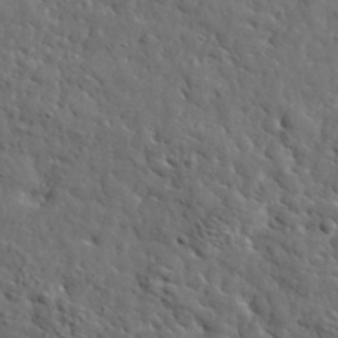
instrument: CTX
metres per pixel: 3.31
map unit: lHvf
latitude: 36.3467
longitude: -86.1200
